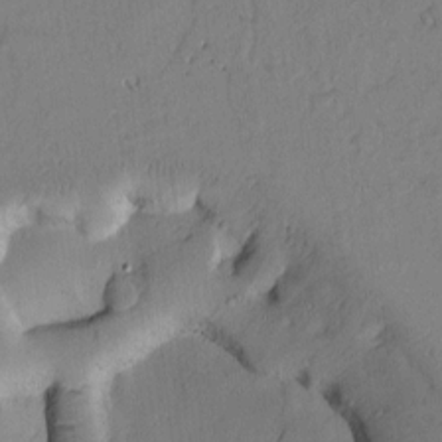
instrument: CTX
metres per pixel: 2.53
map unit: Htu
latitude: -0.6330
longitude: 170.1039
